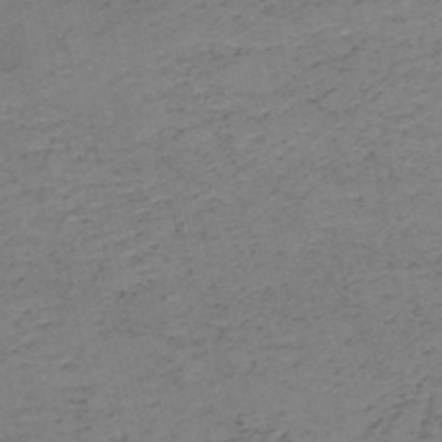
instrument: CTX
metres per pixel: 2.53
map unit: HNb
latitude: -50.3873
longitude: -51.6693
